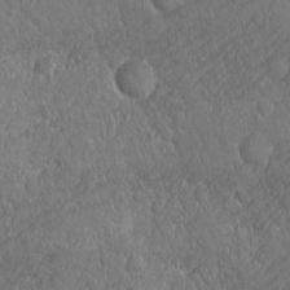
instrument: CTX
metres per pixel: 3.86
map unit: Ave
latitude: -10.5007
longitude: -120.3657
